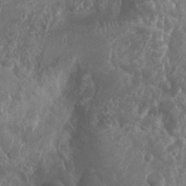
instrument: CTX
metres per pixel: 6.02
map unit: Nhu
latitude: 7.0647
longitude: -20.8569
